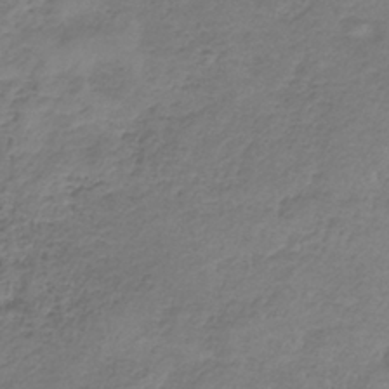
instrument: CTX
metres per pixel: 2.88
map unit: HNb
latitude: -34.5952
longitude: 56.3495
